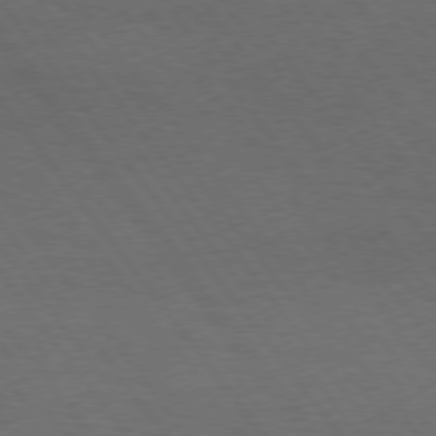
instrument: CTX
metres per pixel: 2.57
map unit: Hpe
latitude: 74.8947
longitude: -141.3859
